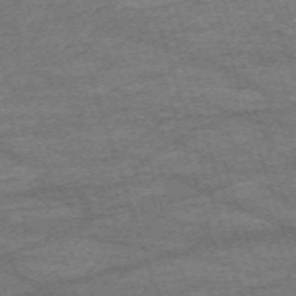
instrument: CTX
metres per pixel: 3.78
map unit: eHh
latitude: -62.9730
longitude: 53.8989
